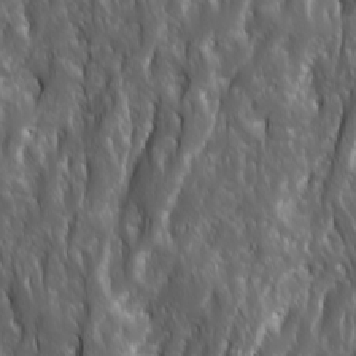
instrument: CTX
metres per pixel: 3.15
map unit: Ave
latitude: 15.7828
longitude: -132.8380
